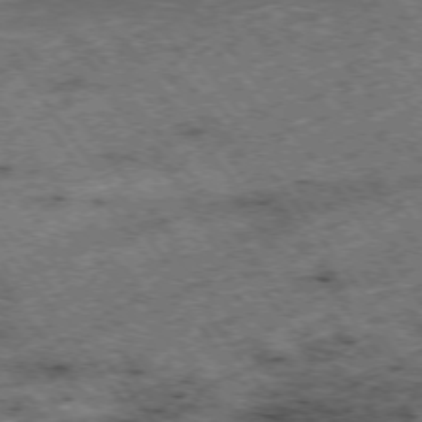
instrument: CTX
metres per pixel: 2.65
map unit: Hpe
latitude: -75.5211
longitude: -19.4237
